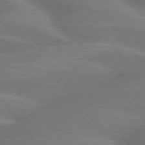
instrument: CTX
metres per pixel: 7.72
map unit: lApd
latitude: 75.1025
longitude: -59.1592
